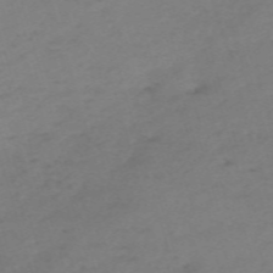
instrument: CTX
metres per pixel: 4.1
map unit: eHh
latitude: -61.5399
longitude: 52.4629
